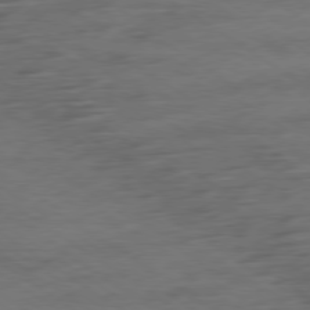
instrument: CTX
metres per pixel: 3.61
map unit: Ap
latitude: -79.8611
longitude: -53.4616
